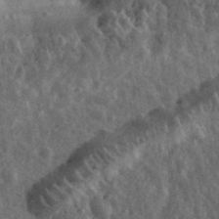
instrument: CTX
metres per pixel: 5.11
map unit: eHh
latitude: 33.9717
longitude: -79.9906
